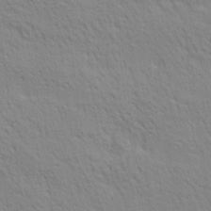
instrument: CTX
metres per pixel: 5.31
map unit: Ave
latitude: 20.1389
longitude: -140.3467
